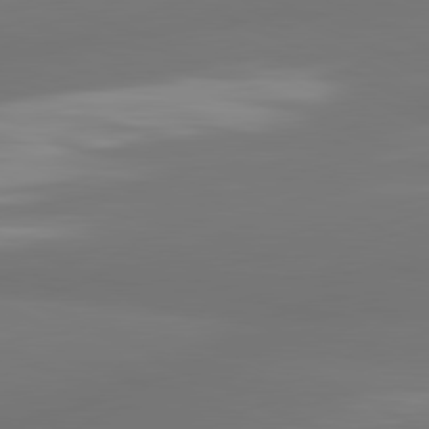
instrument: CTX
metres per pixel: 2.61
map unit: lApd
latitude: 81.0836
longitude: -165.3293
